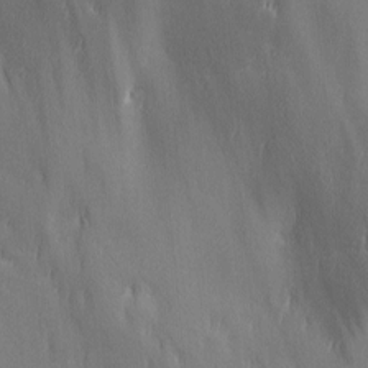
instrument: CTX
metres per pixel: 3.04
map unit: Ave
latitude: 12.8191
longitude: -105.1781
